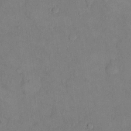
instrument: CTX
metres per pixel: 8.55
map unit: eHh
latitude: 16.4223
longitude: -66.7246
